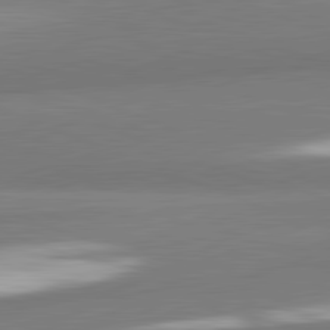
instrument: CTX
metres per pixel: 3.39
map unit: lApd
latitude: 82.0633
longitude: 173.2376
